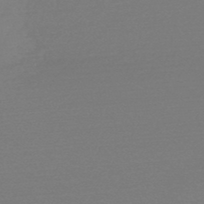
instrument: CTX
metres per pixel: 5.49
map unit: HNb
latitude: -50.3495
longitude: -43.6127
